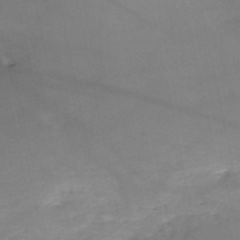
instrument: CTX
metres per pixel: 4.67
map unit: HNb
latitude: -50.5007
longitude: -39.2537
